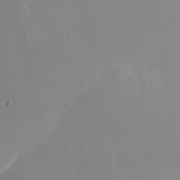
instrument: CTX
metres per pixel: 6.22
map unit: Nhu
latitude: -23.2565
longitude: -70.9136
